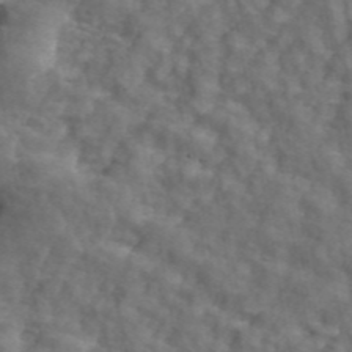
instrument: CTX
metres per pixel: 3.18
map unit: ANa
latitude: 44.1389
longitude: 25.4643
